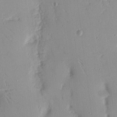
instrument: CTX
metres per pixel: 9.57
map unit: Nhu
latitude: 16.5168
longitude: -78.7435
